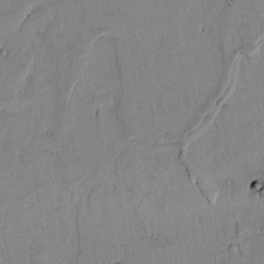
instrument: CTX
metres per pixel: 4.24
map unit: lAvf
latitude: 6.2522
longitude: 168.7085
